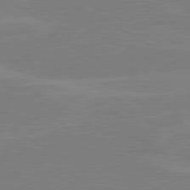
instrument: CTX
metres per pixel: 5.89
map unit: lApd
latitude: 80.5357
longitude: 121.3698
